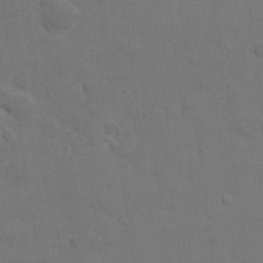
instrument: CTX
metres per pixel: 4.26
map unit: eHh
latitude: 22.0255
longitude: -62.7436
